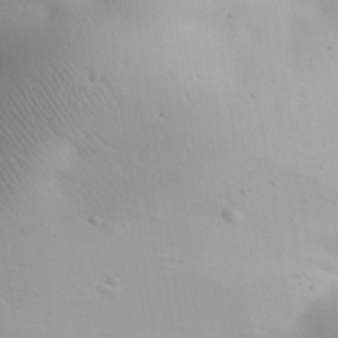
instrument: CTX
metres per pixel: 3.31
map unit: Aa
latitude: 31.5938
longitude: -143.6694
